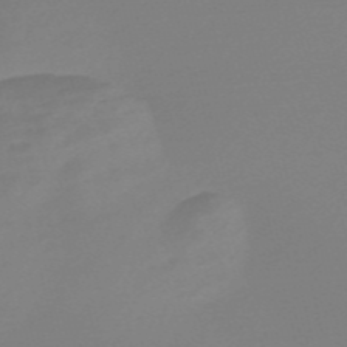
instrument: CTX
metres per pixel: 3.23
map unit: Nve
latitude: -56.7085
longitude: 62.3495
